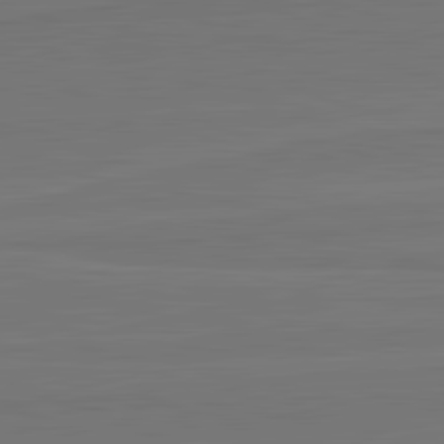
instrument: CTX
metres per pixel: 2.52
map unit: lApd
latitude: 82.5923
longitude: 164.5196
